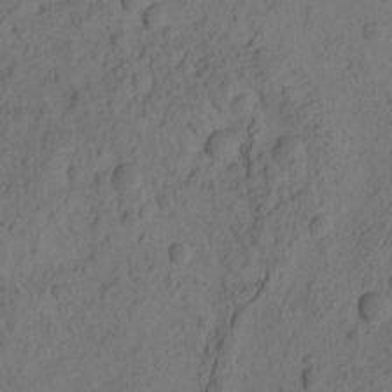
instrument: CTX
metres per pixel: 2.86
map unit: eHh
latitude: -1.3888
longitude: 16.4818
